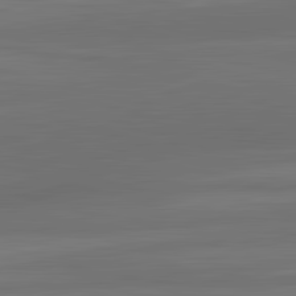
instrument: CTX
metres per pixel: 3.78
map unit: lApd
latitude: 83.4804
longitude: -132.2523
